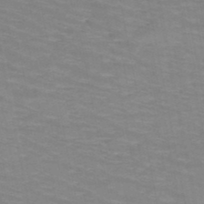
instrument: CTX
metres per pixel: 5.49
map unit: HNb
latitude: -47.8611
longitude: -47.0081
